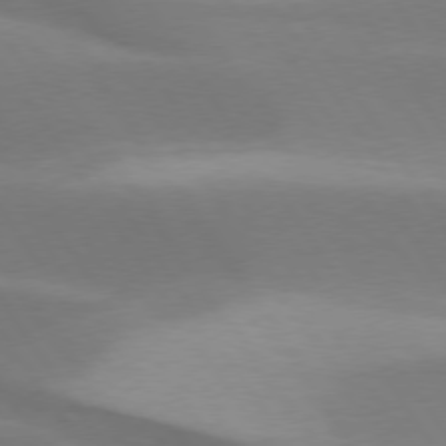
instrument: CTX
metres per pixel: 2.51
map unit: lApd
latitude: 75.3482
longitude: -66.7057
